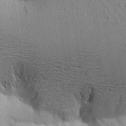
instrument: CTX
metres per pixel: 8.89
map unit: Aa
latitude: 21.4238
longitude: -149.2537
